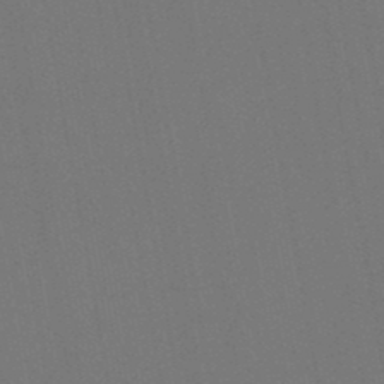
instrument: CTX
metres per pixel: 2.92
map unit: lHb
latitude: -47.7666
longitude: 73.3132
